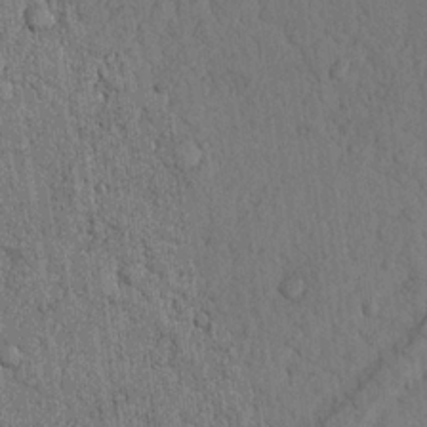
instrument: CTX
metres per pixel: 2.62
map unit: Nhu
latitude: 20.8191
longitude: -75.9717
